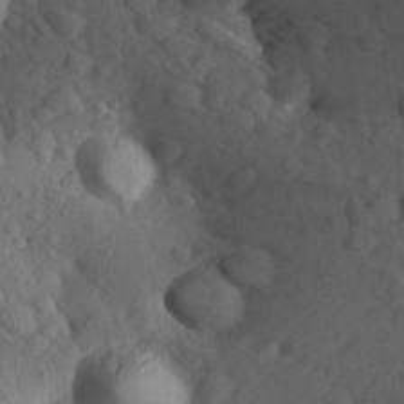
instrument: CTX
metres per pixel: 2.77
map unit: Aa
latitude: 23.2726
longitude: -147.2537
